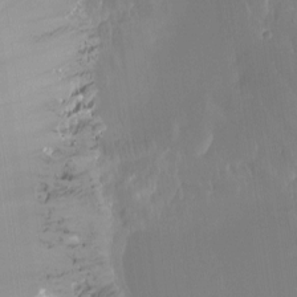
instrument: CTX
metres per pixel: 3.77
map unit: Htu
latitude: -13.0864
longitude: -47.4049
